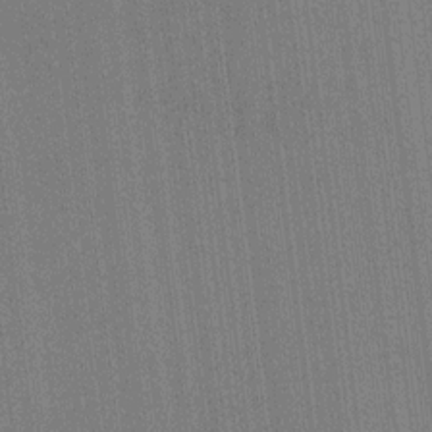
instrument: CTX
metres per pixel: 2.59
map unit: HNhu
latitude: 8.1956
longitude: 16.0094
